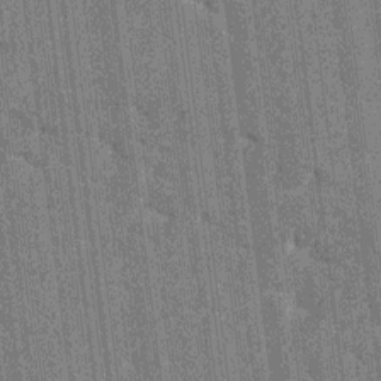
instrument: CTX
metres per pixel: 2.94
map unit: HNhu
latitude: 7.1781
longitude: -6.2334
